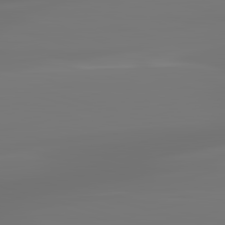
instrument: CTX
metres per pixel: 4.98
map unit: lApd
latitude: 83.3481
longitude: -131.0837
